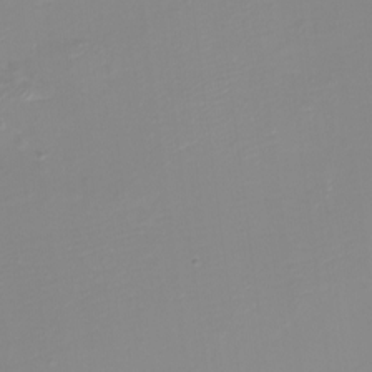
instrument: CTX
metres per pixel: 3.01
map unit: eHh
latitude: -4.0472
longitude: -76.7246
